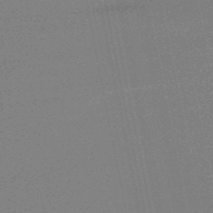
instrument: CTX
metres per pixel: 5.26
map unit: lHb
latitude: -48.7841
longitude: 82.0472
